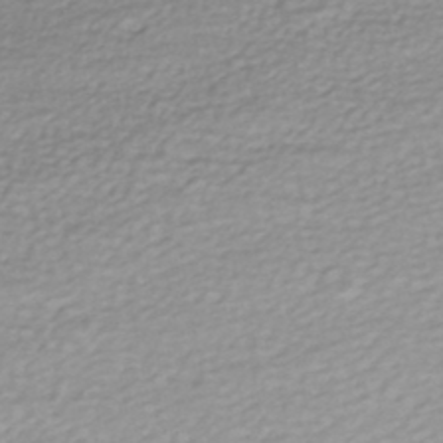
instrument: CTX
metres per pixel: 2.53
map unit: HNhu
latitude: -46.8597
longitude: 103.2754
